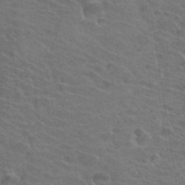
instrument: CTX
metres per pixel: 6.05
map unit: Hto
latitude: 34.7246
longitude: -39.9150
